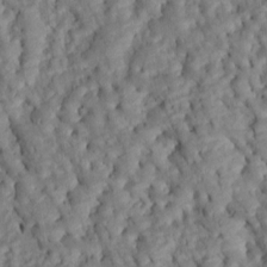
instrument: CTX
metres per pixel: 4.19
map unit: Htu
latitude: 1.1214
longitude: 149.5588
